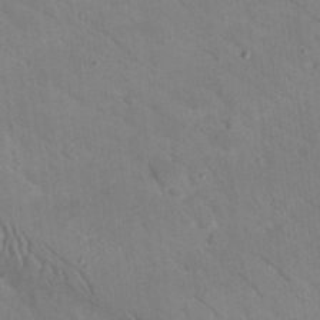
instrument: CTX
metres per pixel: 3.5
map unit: Nhu
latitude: 24.2522
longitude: -73.8206
